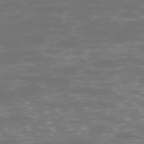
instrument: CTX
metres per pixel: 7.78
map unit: Ap
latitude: -75.2754
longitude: -76.4979
